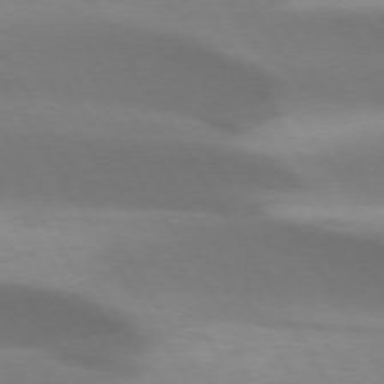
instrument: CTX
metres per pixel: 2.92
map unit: lApd
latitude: 73.3482
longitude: -53.2159
